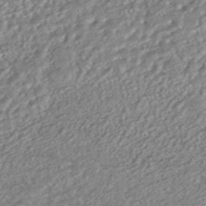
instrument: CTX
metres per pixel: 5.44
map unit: HNhu
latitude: -44.8219
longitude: 103.9745
